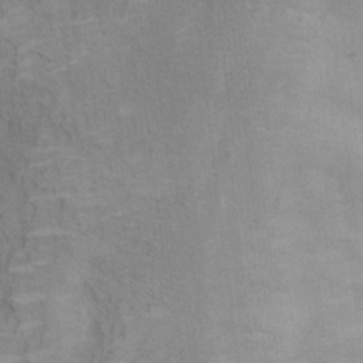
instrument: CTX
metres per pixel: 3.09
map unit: Ht
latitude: 5.4426
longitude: -37.2348
